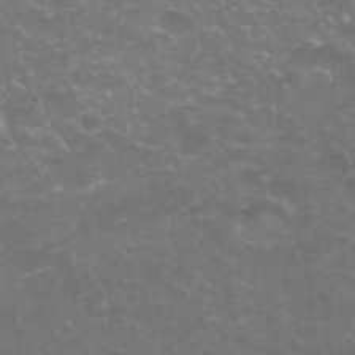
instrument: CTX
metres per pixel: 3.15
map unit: Nhu
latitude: 26.6302
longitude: -53.0270
